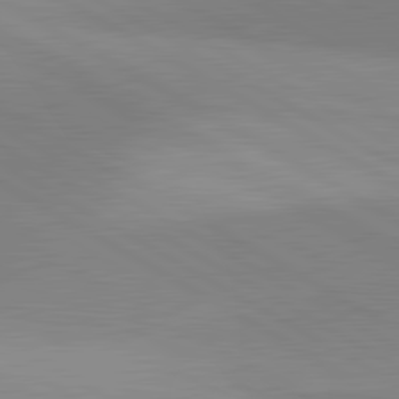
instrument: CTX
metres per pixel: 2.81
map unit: lApd
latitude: 81.6127
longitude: 135.6155
